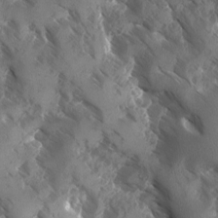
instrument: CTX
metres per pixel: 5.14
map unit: Ave
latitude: -10.8408
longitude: -118.8380
